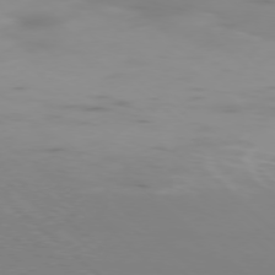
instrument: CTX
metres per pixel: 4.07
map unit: Ap
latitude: -78.2550
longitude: -65.1403
